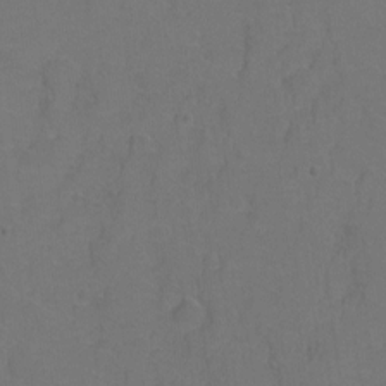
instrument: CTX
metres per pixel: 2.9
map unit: Hto
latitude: 3.7638
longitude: -32.6113
